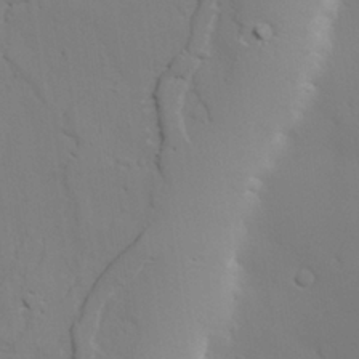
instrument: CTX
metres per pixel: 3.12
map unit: lAvf
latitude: 26.9325
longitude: -110.1011
